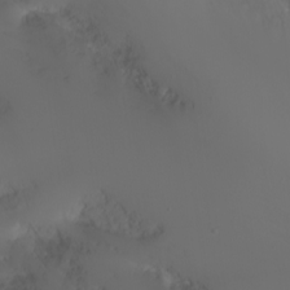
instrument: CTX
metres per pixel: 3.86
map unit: Nhu
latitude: -6.7085
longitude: -84.4034
